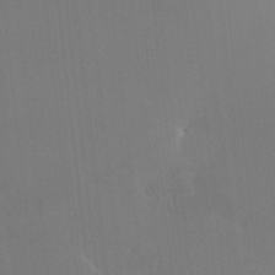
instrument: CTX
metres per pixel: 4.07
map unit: HNhu
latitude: 6.8380
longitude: 4.0850
